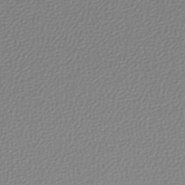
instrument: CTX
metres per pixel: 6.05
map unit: lHb
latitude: -46.5951
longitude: 72.4629
